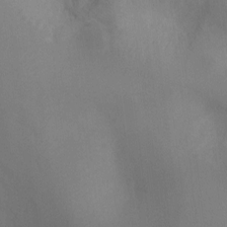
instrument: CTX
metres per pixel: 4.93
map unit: Ht
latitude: -4.9352
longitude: -25.5182
